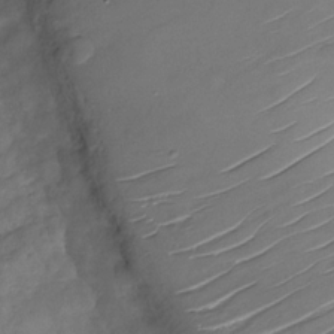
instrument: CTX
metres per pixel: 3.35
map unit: Nhu
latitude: -29.2376
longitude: -73.7450
